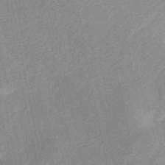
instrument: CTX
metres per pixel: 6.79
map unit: HNb
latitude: -52.2550
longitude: -49.3104
